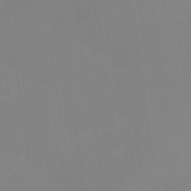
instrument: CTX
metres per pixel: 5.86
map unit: lHb
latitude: -48.9731
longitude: 67.6344
